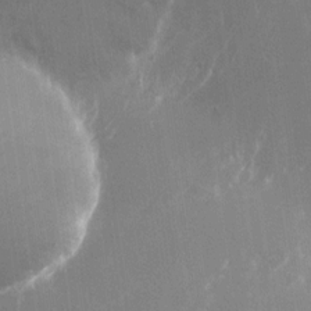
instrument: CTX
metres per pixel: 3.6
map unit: Nhu
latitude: -24.5763
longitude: -72.0822
